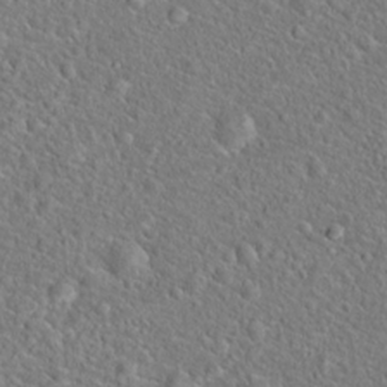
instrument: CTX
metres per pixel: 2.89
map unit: Hto
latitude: 19.7260
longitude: -44.6301
